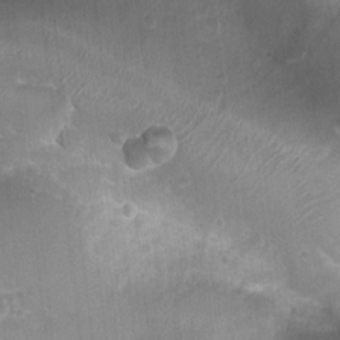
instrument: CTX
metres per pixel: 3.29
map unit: Nhu
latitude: 5.3293
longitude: -18.0444
